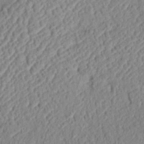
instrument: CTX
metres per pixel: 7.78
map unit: Htu
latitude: 2.3656
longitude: 149.7667
